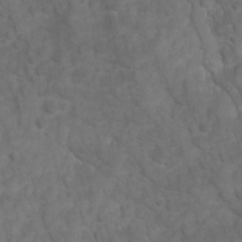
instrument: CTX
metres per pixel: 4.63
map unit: Ave
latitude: 16.4790
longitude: -132.4412
